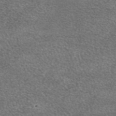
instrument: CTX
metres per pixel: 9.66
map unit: eAb
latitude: 45.3859
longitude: 104.1228
